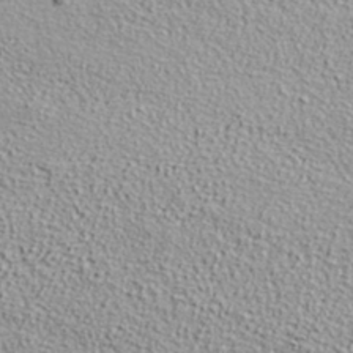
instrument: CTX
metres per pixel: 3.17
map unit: ANa
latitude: 36.9892
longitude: 14.5007
